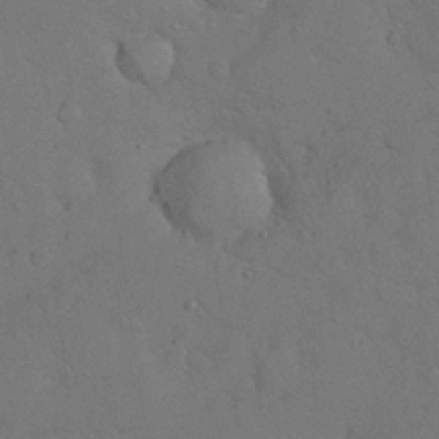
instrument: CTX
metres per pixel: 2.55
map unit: Nhu
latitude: 27.6127
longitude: -70.4790
